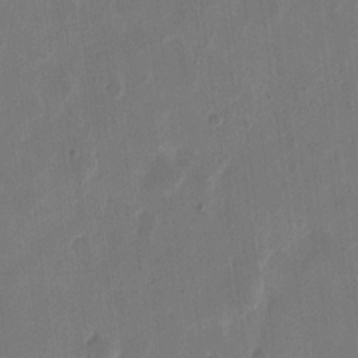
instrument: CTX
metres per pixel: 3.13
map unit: eHh
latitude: 10.7246
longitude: -68.3278
